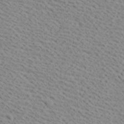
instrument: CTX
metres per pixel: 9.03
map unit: Ave
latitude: 18.7435
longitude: -140.2711
